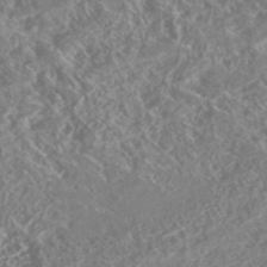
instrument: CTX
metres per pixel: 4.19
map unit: HNhu
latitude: -46.4440
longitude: 29.6722
